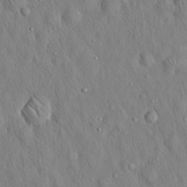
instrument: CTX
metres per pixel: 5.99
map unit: Hto
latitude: 16.1389
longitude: -58.0633
